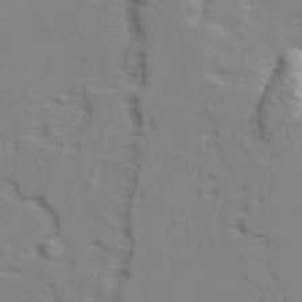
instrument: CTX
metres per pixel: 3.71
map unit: lAvf
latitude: 28.3467
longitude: -109.4804
